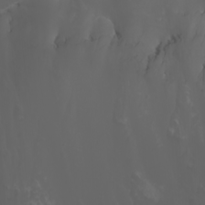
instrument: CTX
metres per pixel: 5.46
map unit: Htu
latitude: -5.3698
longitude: -89.8017
